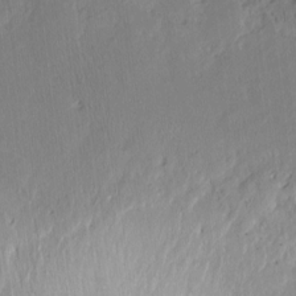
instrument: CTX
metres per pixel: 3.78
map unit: Hto
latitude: -14.4629
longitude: -41.9339
